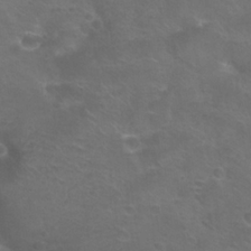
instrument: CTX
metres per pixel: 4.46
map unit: Nhu
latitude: 24.5545
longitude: -52.7435
